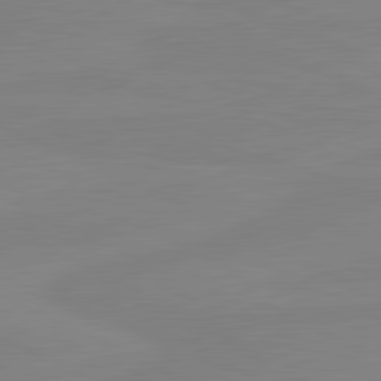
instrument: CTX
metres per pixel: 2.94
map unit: lApd
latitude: 81.3671
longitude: -177.4615
